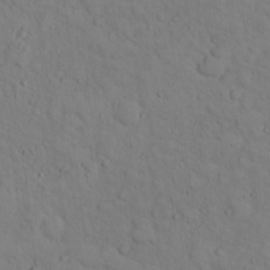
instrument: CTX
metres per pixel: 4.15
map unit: lHvf
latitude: 14.3090
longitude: 177.8800
